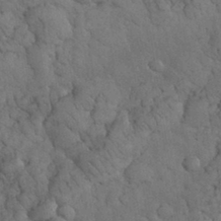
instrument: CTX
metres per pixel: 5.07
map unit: eHh
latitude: 33.0081
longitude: -67.1403
